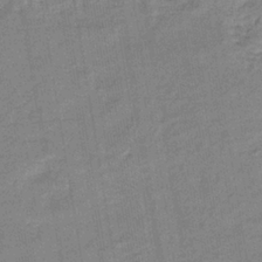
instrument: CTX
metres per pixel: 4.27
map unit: eHb
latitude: -35.7667
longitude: 74.3873
